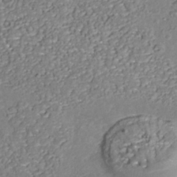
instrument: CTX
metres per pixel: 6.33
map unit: Nhu
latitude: -38.7463
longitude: -85.6694
